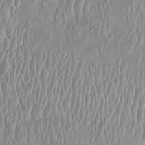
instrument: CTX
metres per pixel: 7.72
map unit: HNhu
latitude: 1.8016
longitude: -5.9150
